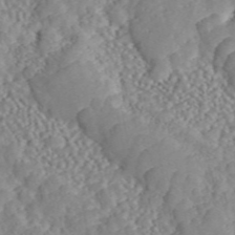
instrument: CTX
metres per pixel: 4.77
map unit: ANa
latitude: 46.6680
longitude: 49.7667
